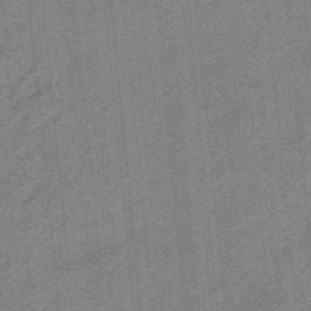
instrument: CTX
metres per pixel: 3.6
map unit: HNb
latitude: -34.9353
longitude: 57.1242
